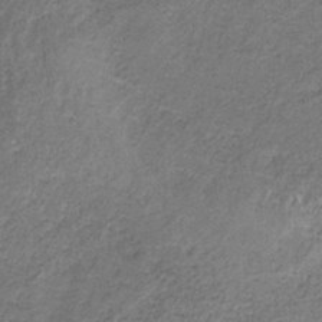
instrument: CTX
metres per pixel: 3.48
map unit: HNb
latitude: -32.9353
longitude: 59.0486
